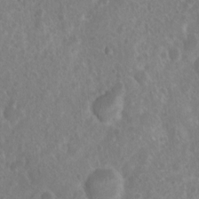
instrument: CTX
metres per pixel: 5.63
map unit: Nhu
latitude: 8.0633
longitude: -21.1970
